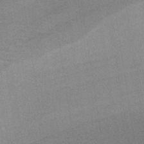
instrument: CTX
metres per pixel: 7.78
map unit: lHb
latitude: -38.1417
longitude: 71.5777
